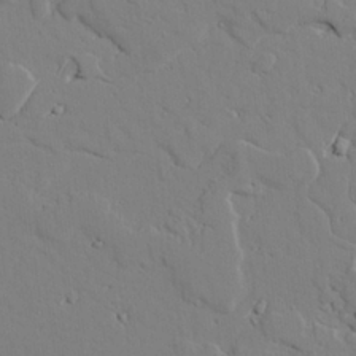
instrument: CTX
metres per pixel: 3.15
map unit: lAvf
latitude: 25.7638
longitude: -110.6302
